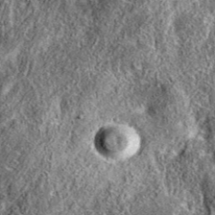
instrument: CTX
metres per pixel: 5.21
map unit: eAb
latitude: 36.9891
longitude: 110.1984
